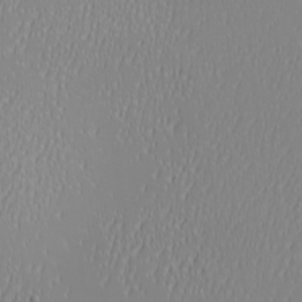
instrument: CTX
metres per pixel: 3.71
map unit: eHh
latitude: -6.6707
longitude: -82.7624
